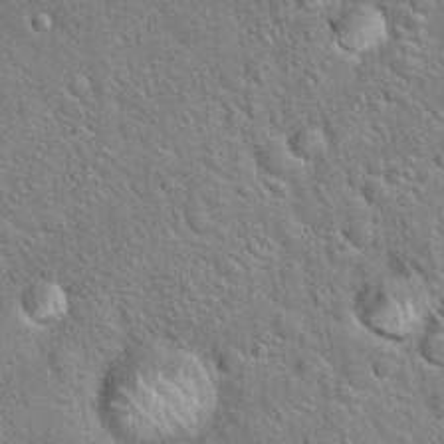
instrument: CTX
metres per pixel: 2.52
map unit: Hto
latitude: 20.1956
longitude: -51.5560
